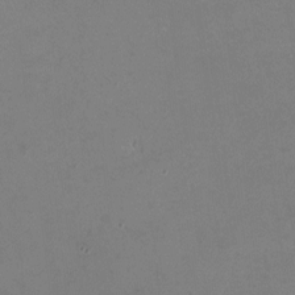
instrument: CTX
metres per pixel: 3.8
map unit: HNhu
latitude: -1.3699
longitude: -3.6127
